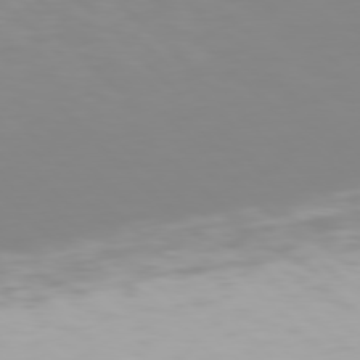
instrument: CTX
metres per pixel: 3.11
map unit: Hpe
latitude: 77.2159
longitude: -162.4223
